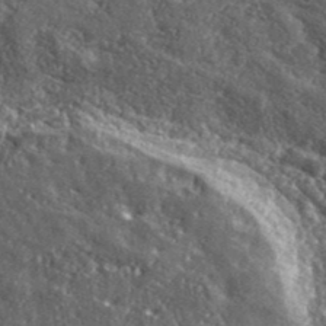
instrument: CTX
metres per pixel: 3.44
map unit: eHh
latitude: 42.2334
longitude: -90.5357
